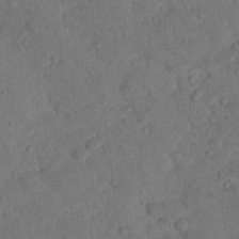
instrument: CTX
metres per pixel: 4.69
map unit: lHvf
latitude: 13.1403
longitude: 178.2928
